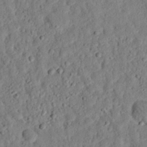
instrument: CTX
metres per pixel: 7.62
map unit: eHh
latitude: 25.8772
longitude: -78.9514
